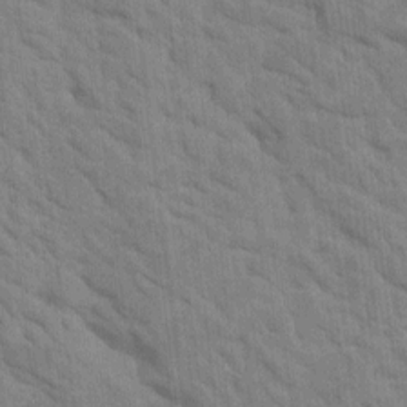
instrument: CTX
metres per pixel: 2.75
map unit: Htu
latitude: 2.1389
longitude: 143.4076
